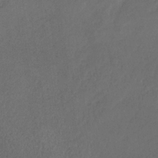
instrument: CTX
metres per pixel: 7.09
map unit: HNb
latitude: -31.6911
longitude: 63.5777
